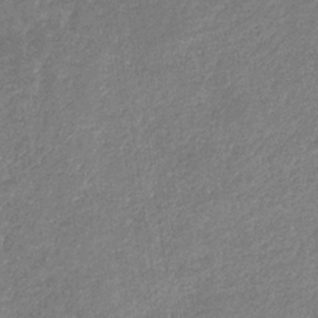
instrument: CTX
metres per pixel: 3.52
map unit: eHb
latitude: -34.5385
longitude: 74.5952
